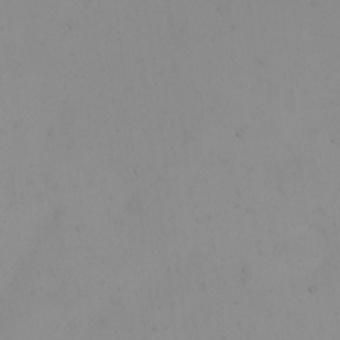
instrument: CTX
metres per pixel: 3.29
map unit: Nhu
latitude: -4.8408
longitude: -81.3859
